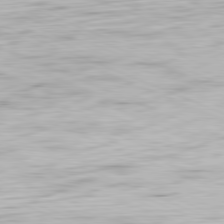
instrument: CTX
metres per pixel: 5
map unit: Ap
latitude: -81.7100
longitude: -70.5546
